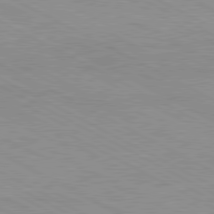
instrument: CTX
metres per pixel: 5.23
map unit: Ap
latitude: -81.9367
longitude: -72.8191
